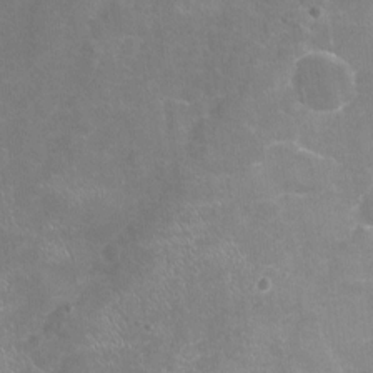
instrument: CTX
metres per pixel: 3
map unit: Nhu
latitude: -17.7289
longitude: -57.0647
